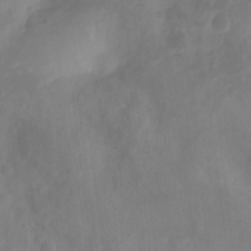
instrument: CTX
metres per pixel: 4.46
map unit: Nhu
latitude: -14.1417
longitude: -63.0648
